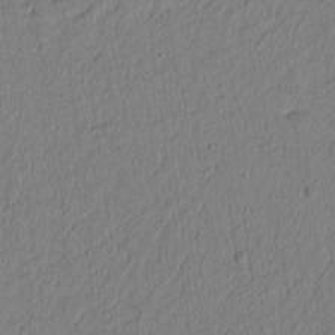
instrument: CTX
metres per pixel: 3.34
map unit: lAvf
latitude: 8.6491
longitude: 166.3684
